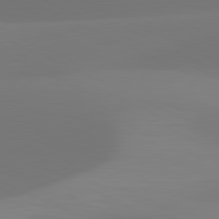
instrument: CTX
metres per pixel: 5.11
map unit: lApd
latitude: 81.4804
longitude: 129.1431
